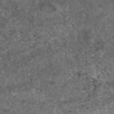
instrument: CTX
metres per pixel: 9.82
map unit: eAb
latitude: 46.7058
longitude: 117.9367
